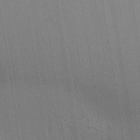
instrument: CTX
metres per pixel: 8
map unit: Aa
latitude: 31.7639
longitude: -139.5560
